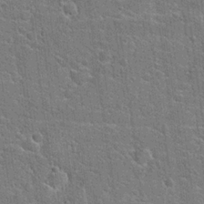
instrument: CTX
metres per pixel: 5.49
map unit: Hto
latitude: 20.5924
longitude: -49.3860
